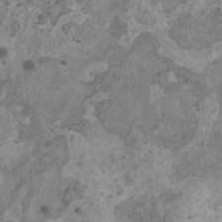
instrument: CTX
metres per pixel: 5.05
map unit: HNhu
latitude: 1.3292
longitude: 3.5777
